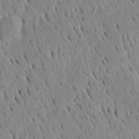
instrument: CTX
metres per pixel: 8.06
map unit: Htu
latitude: -4.3684
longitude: 151.4265
